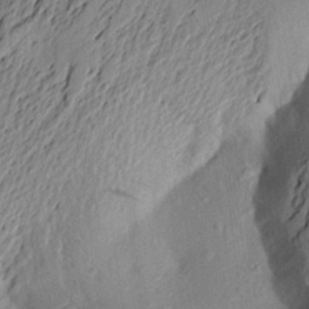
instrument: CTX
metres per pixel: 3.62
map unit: Aa
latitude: 22.9325
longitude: -150.0444
